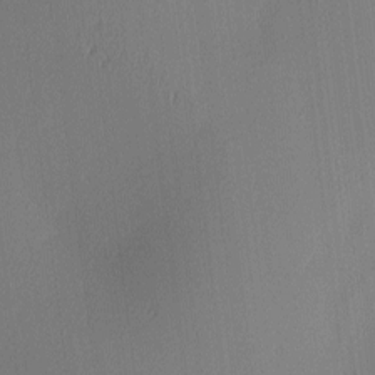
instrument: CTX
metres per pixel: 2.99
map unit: lAa
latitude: 2.6490
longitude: -115.5938
